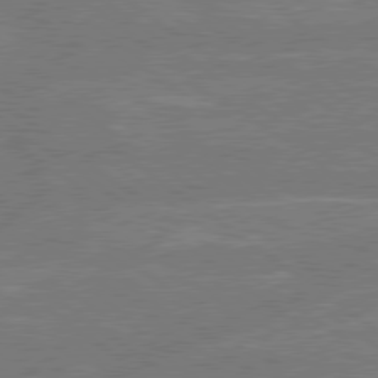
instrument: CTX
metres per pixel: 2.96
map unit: Hpe
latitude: 78.8002
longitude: -130.1767
